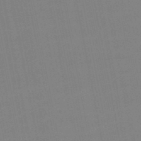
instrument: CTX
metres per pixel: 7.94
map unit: lHb
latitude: -49.1998
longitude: 75.7100
